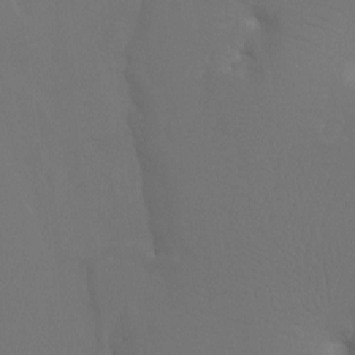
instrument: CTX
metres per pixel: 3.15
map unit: Htu
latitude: -7.5399
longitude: -32.5357
